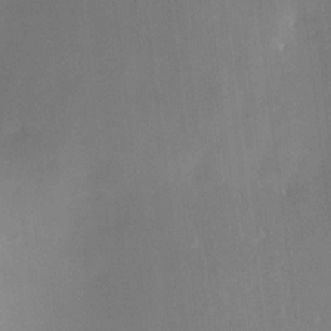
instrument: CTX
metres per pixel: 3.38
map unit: HNhu
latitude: 8.3278
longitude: 9.0108
